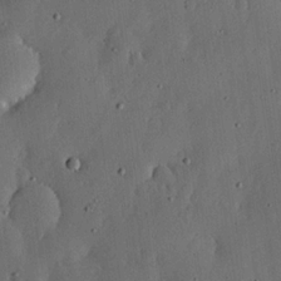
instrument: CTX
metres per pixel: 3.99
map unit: lHvf
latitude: 19.9339
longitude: -115.7827
